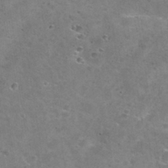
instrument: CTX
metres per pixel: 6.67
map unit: Nhu
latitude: 30.5357
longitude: -49.2159
